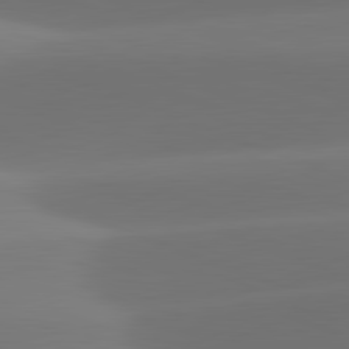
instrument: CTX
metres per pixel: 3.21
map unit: lApd
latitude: 81.9150
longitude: -162.8380
